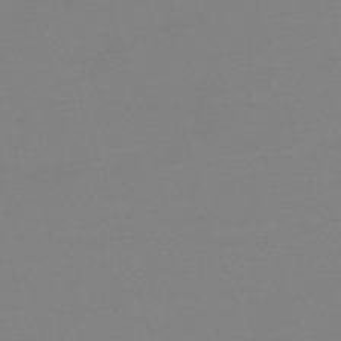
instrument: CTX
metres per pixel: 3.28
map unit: eHh
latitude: -62.3873
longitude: 49.1620
